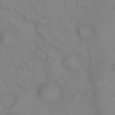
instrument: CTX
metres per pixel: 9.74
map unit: eHh
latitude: 22.7624
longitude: -61.8394
